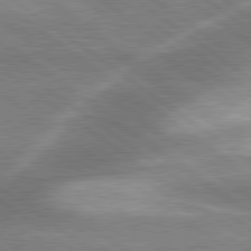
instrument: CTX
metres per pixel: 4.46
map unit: lApd
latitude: 80.2900
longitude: -119.2915
